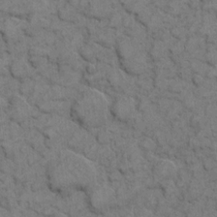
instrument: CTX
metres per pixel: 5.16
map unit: eHh
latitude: 7.4993
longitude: -64.8758
